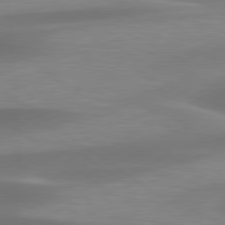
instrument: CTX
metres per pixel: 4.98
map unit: lApd
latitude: 79.5182
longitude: -91.6505
